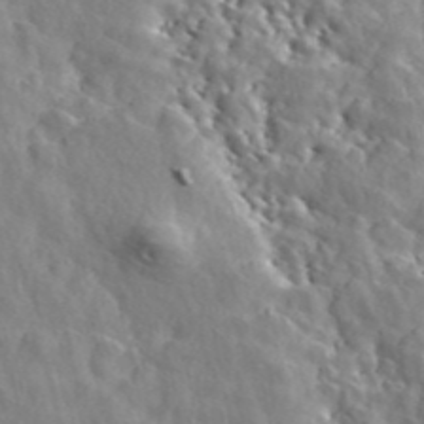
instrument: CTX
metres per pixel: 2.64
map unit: ANa
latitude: 46.3090
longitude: 49.4833
